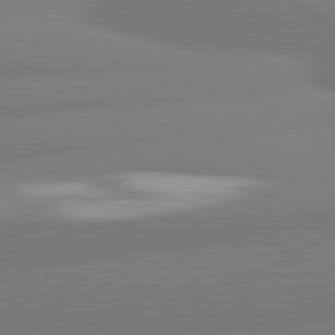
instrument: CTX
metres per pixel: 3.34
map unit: lApd
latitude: 80.9514
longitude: -160.5357
